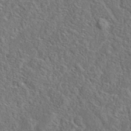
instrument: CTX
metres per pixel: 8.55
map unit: eAb
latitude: 37.8017
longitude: 112.6330
